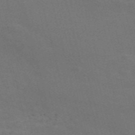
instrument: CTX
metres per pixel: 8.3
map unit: Nve
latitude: -58.1038
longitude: 56.9353
